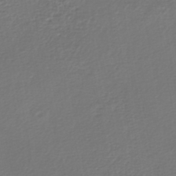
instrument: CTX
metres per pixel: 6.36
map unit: HNhu
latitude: -47.1242
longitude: 103.9556
